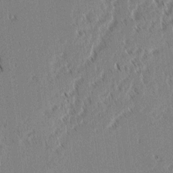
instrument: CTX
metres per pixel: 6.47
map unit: lAvf
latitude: 2.0255
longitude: -106.0255
